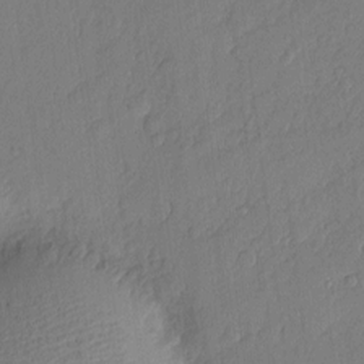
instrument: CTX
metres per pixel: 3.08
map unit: eHh
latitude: 4.3845
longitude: -75.6694
